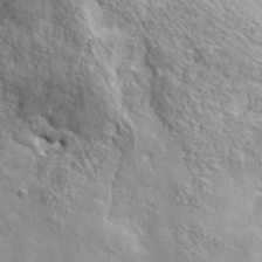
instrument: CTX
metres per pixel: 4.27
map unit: lHvf
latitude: 36.1389
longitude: -87.9906
